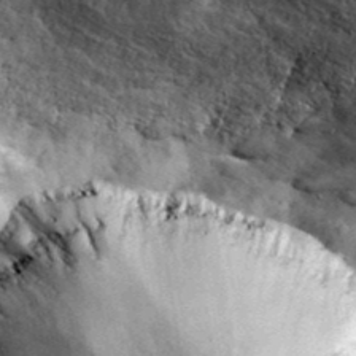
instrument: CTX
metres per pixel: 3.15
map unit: lHvf
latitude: 41.1970
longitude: -90.3278
